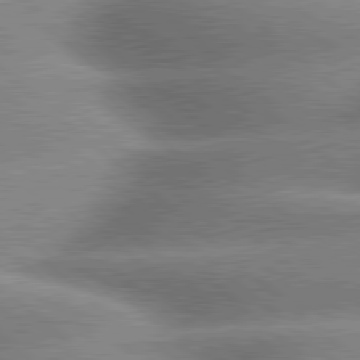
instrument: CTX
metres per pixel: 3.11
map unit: lApd
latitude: 79.8206
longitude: -148.0633
